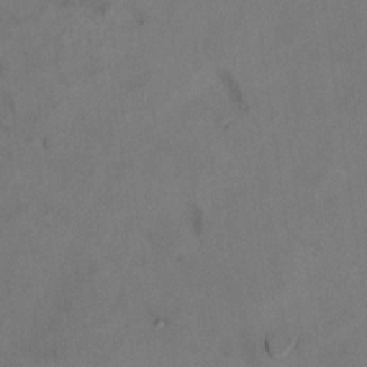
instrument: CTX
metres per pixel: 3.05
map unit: Ht
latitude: 11.4049
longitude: -31.9906
